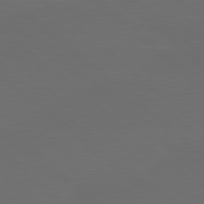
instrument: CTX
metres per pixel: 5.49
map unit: lApd
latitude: 80.1956
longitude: -115.1781
